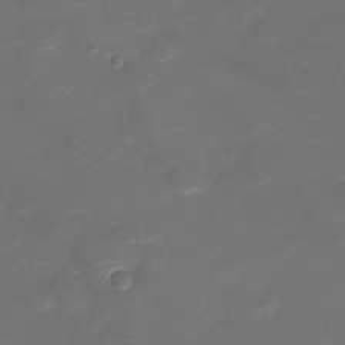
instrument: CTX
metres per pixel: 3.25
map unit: Nve
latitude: -21.0486
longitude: 105.5210
